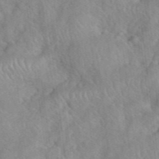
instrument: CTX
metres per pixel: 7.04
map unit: eHh
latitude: 40.2900
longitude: -56.4223
